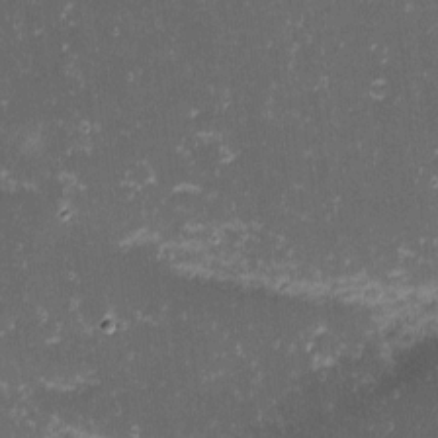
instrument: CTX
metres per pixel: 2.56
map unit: eHh
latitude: -1.2187
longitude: -86.2711
